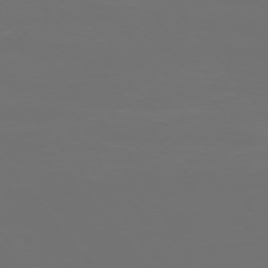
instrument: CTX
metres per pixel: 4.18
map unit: Ap
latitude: -74.9920
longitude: -77.1214
